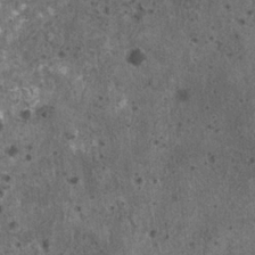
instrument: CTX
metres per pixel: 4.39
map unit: HNhu
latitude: 2.4601
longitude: 4.5384
